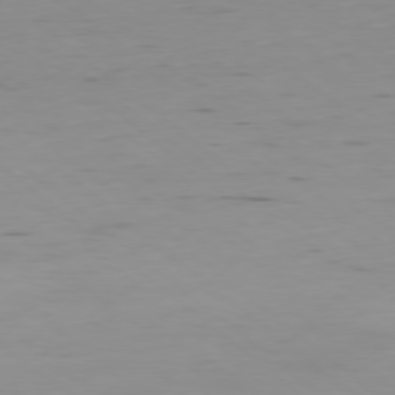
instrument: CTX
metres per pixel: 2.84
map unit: Hpe
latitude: -78.7085
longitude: 12.9164
